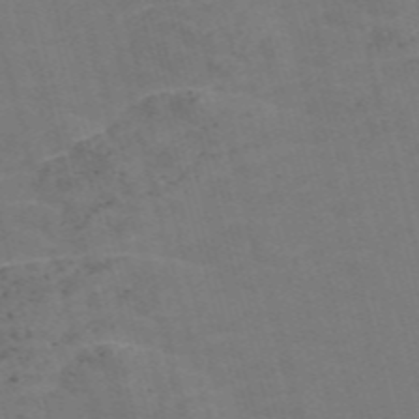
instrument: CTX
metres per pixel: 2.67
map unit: Nve
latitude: -58.1416
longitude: 55.0864
